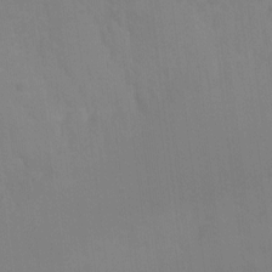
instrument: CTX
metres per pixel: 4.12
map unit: Ht
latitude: -10.3873
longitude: -45.9528
